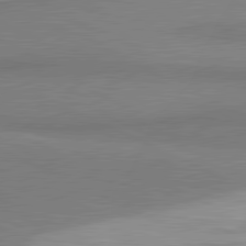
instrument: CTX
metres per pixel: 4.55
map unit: lApd
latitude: 81.5560
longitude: 162.7463
